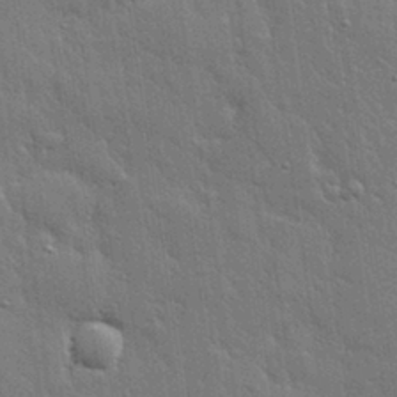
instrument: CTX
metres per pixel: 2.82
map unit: eHh
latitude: 30.9136
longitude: -78.7813
